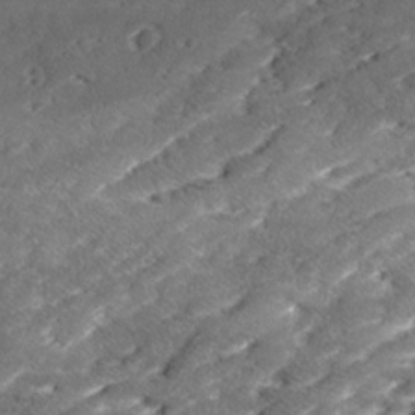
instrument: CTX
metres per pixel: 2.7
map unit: Ave
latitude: 17.8205
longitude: -136.3468
